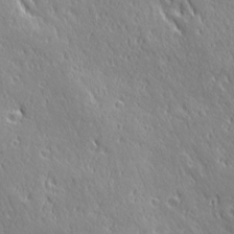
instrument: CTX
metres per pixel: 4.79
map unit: Ave
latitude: 21.1403
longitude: -136.1389
